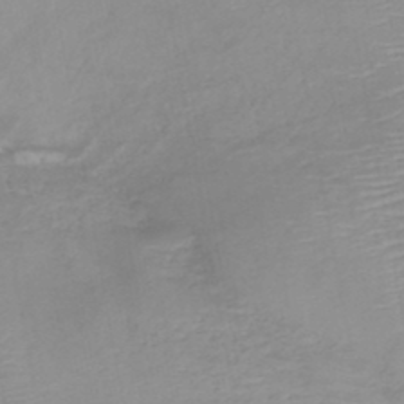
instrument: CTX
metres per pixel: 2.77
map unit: HNb
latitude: -45.4077
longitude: -43.6694
